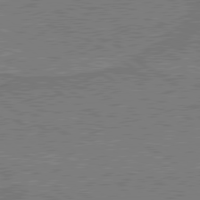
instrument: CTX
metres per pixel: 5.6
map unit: lApd
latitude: 79.8206
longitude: 169.7477
